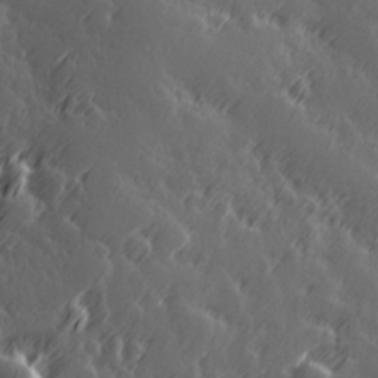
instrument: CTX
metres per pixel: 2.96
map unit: Hve
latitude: 26.6302
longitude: 145.9745
